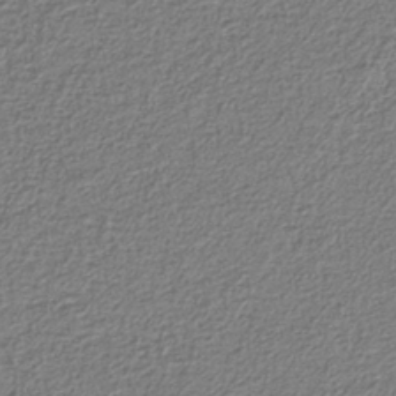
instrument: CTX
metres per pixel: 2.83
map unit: eAb
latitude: -37.9367
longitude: 52.5195
